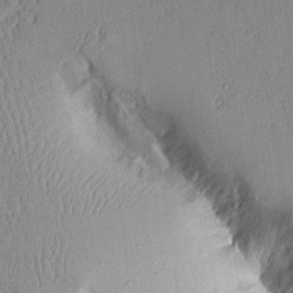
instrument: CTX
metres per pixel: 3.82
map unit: Aa
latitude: 10.8758
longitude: -128.4223
